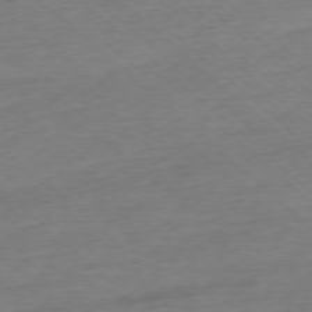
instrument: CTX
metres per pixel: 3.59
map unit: Ap
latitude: -77.5777
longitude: -97.3104
